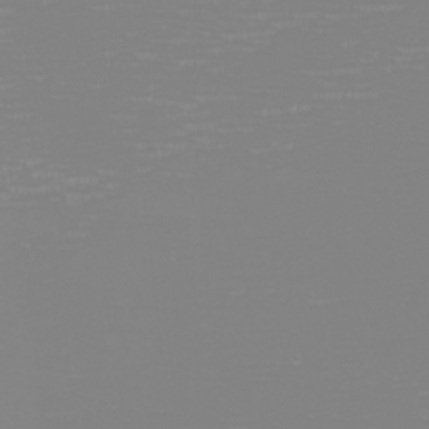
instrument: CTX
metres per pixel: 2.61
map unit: eHh
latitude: -6.2361
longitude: -83.7827
